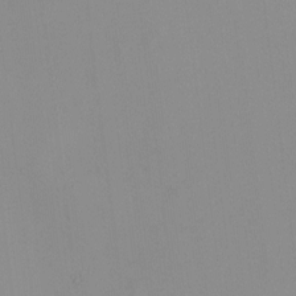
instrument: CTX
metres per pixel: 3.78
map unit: HNhu
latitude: -2.0661
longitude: -7.2537
